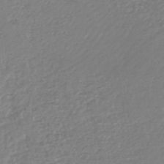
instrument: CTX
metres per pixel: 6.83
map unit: lHb
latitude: -46.1039
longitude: 73.4832
